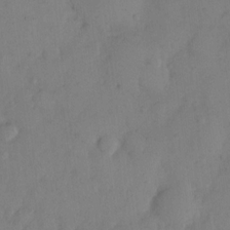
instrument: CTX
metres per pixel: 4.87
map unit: eHh
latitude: 13.5749
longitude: -62.0633
